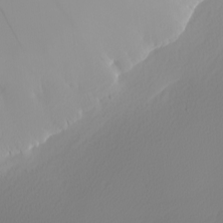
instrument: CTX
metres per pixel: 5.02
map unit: Nhu
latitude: -0.0283
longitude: -78.9892
